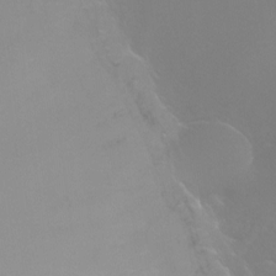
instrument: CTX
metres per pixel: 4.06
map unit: Ht
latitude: -6.6896
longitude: -29.8016
